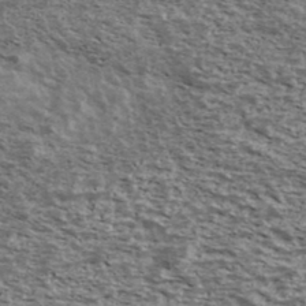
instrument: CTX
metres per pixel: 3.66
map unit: Ave
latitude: 39.6694
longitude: -108.0822
